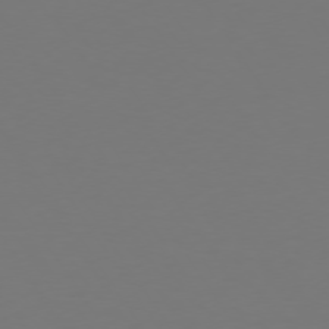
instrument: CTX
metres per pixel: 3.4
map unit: Hpe
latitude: 73.3104
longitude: -122.8380
